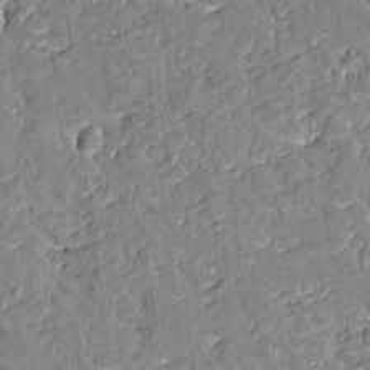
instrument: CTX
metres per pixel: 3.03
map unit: Htu
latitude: -2.4251
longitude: 174.8030
